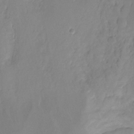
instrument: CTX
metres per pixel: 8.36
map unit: Ht
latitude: -11.8989
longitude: -47.1215
